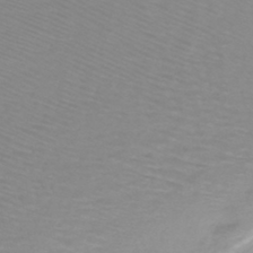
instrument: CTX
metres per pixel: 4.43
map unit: lHb
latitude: -44.2740
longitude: 53.6155
